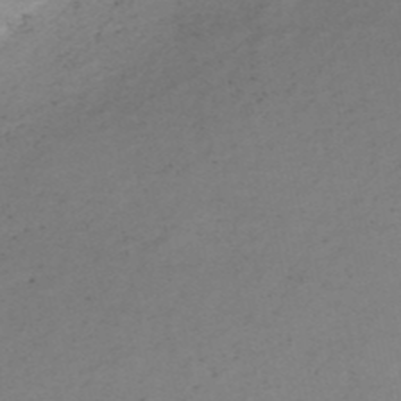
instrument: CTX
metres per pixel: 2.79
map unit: HNb
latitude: -50.7085
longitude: -54.0255
